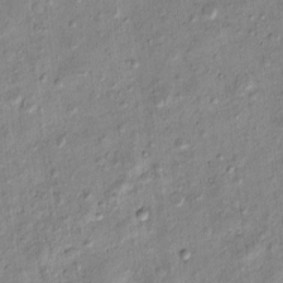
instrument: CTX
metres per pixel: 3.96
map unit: eHh
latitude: -0.1417
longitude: 16.4062
